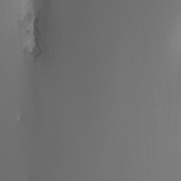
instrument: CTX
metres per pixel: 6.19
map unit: Nhu
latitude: -7.1242
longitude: -79.9150
